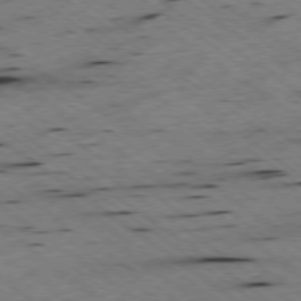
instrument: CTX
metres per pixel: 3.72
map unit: Hpe
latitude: -78.0850
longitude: -21.6505
